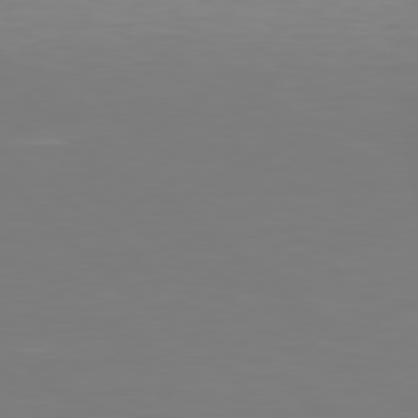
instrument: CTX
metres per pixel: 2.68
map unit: Hpe
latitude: 78.5357
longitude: -171.7450
